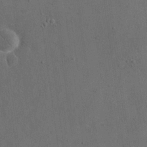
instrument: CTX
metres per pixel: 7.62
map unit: eHh
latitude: 19.4615
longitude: -65.7450
